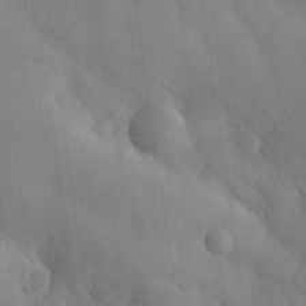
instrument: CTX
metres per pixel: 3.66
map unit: eHh
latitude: 30.7058
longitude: -72.5735
